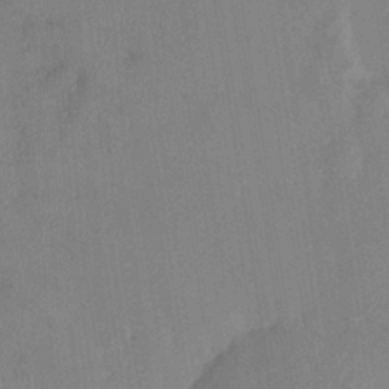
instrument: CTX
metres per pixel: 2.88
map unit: HNhu
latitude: 6.3845
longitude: 0.2173
